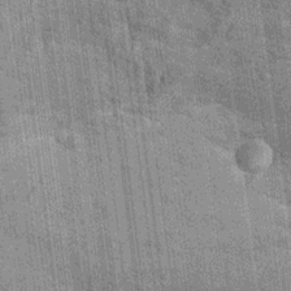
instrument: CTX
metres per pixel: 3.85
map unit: Hto
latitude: 14.1578
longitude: -35.9528
